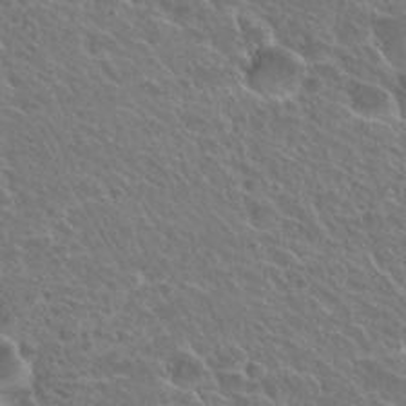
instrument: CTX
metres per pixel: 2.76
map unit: Hto
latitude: 27.5560
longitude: -39.2915
